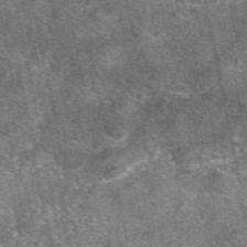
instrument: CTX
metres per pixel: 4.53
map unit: eAb
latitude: 48.0822
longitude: 106.4440
